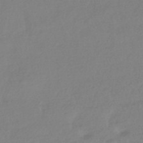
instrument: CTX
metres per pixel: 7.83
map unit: HNhu
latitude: -41.7477
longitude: 97.0865
